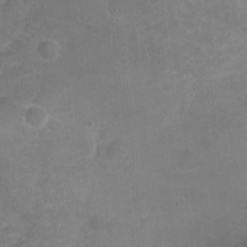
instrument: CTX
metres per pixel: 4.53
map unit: Nhu
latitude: -16.8219
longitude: -57.6882
